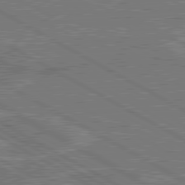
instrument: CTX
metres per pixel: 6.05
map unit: lApd
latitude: 80.7813
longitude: 119.3132
